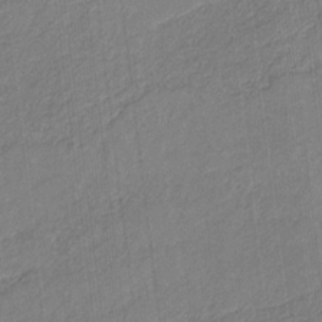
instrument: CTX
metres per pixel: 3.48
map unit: eHb
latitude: -29.8422
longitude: 66.0661
